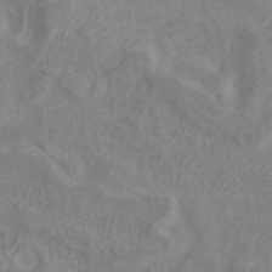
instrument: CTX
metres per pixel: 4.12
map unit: ANa
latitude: 41.6315
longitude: 17.1243
